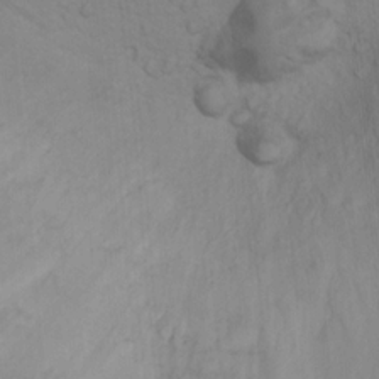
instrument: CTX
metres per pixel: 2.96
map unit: Ht
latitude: 11.4616
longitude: -32.2523
